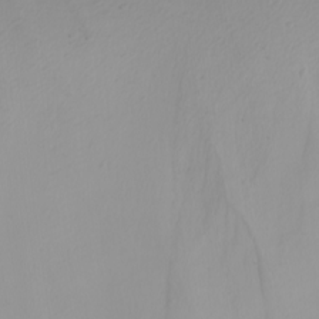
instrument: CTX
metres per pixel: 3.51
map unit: Nhu
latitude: -4.8219
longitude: -94.3845
